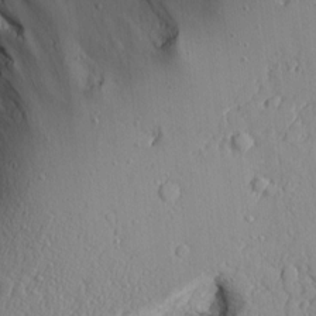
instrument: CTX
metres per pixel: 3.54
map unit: Aa
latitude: 8.8947
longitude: -134.5734
